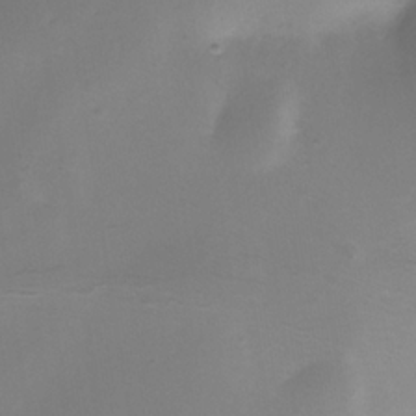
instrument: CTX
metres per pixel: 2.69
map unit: Nhe
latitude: -35.2376
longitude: -117.8961
